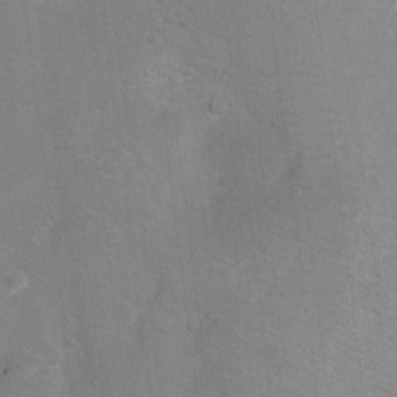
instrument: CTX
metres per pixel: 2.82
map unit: Hto
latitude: 8.1389
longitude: -30.1011
